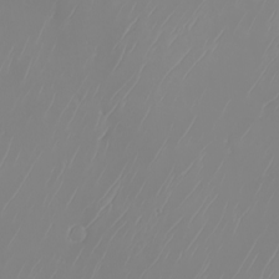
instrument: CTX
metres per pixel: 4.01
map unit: Nhu
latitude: -6.0283
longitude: -89.0837
